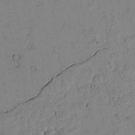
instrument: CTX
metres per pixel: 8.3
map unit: lAvf
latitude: 6.5924
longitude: 169.3887
